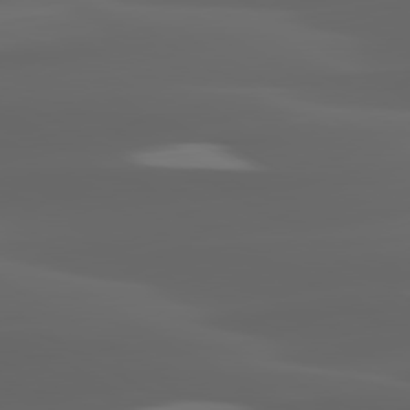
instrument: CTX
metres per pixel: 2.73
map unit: lApd
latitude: 80.2333
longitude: -93.9528
